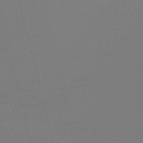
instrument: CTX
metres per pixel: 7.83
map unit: lHb
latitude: -47.9556
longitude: 68.1416
